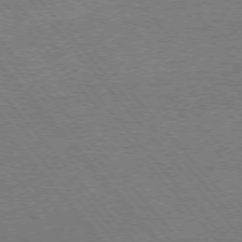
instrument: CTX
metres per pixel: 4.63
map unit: Ap
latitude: -76.5007
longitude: -96.0255
